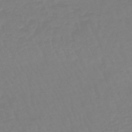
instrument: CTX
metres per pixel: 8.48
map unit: eHb
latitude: -45.4077
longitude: 80.9731
